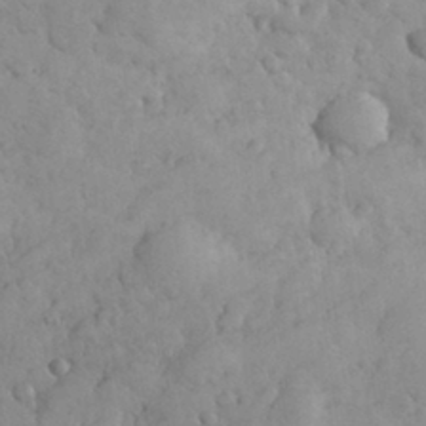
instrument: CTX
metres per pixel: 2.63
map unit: eHh
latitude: 31.2159
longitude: -68.0822
